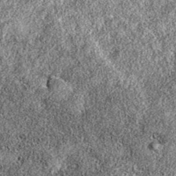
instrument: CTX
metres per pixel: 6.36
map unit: eAb
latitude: 36.1011
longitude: 106.8030
